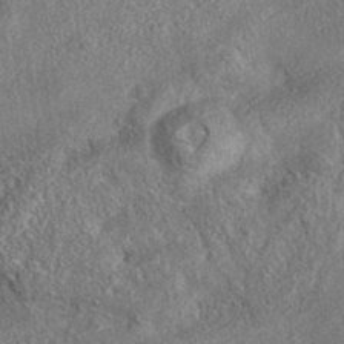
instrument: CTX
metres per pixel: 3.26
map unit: eAb
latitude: 37.4238
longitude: 112.2551
